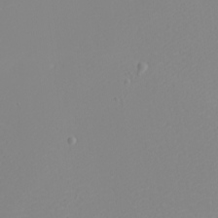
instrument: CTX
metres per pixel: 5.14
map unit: eHh
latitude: -5.5777
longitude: -85.6694
